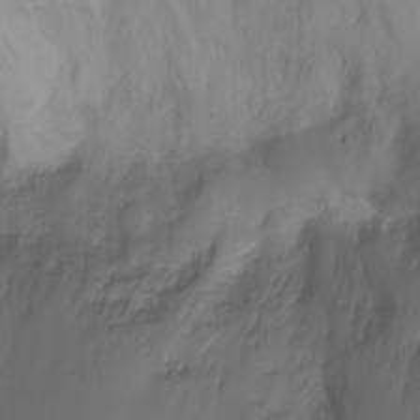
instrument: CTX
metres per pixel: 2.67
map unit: Nhu
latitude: -17.4833
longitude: -46.9703
